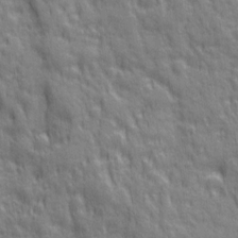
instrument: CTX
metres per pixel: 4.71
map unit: Ave
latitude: 20.1200
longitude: -133.8205
